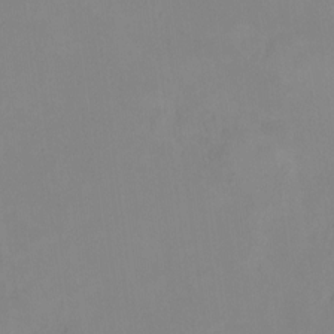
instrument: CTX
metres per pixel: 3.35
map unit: HNhu
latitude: 8.1389
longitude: 12.2740
